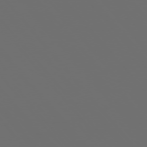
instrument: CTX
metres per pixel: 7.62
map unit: Ap
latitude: -76.0094
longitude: -74.3278
